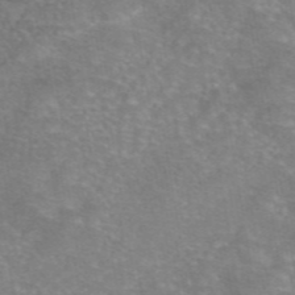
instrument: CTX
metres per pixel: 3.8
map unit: eAb
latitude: 46.4601
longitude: 102.7463
